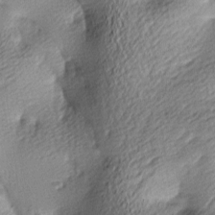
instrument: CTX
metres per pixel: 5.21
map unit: lAa
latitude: -9.4454
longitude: -126.4979
